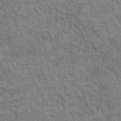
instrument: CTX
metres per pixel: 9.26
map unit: Hto
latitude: 6.6679
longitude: -35.5560
